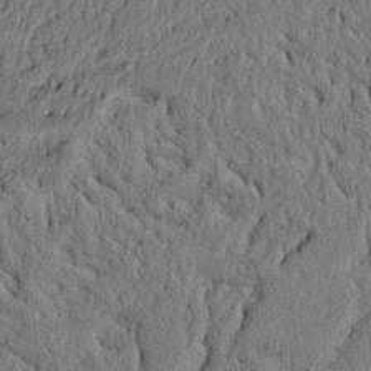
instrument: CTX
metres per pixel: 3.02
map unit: lAvf
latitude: 6.6301
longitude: 166.7652
